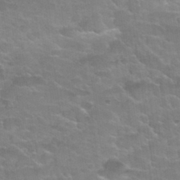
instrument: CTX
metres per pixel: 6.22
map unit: Nhu
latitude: 32.4223
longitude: -51.9906
